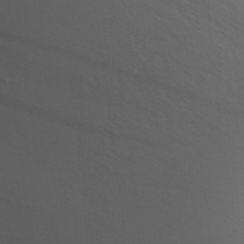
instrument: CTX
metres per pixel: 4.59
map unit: Aa
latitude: 28.8191
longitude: -146.2145
